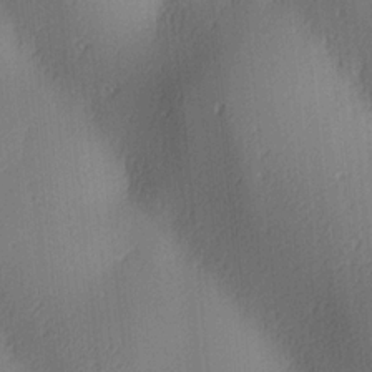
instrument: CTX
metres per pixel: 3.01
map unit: lAa
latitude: 3.9906
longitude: -111.8772
